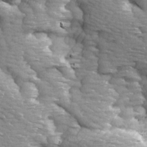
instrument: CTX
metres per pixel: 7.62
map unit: Ave
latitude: 14.2523
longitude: -104.8002
